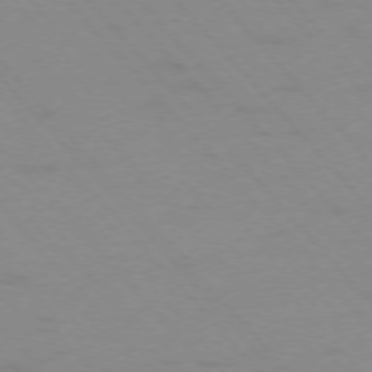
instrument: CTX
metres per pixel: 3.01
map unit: Ap
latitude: -76.6330
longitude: -61.5749
